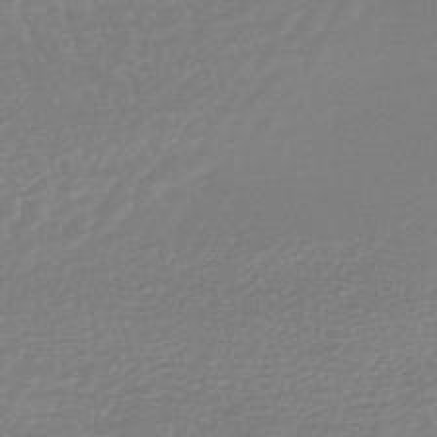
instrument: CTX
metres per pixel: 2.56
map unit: lHb
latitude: -44.8030
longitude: 78.1416
